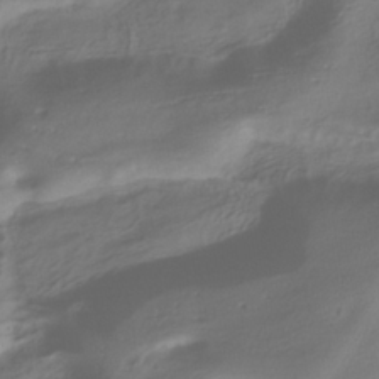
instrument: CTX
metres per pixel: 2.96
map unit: ANa
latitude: -37.8044
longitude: 94.9730
